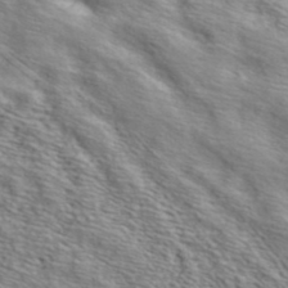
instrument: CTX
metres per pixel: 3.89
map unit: ANa
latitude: 40.2333
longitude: 20.0850
